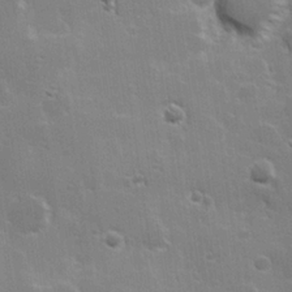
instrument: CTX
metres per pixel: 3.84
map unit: Hve
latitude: 23.5938
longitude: 146.9353
